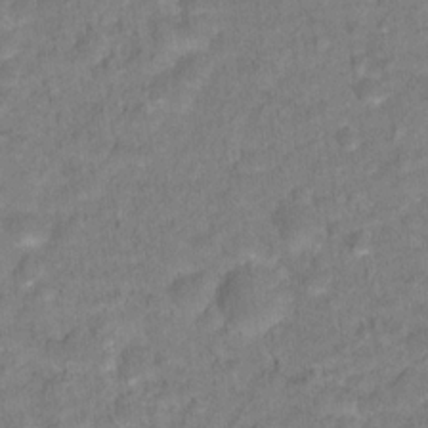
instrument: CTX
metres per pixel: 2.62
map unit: Hto
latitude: 18.1955
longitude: -38.6490
